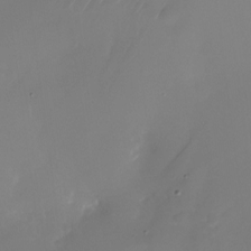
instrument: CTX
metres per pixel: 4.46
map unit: Nhu
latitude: -25.1809
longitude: -71.7072
